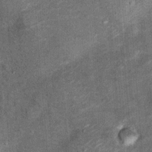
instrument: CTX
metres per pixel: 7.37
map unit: Hto
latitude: 14.9892
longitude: -35.1781
